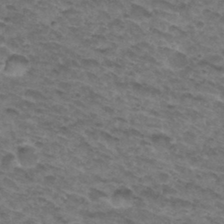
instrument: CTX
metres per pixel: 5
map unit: Hto
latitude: 32.3845
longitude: -47.3104
